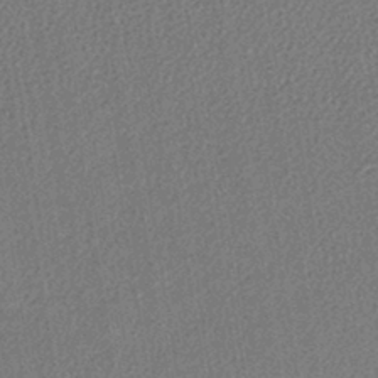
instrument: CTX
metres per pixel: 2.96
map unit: lHb
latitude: -41.1242
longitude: 62.8786
